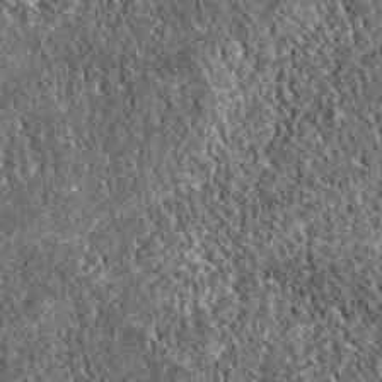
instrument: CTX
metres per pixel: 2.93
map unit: eAb
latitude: 37.6316
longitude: 111.3888
